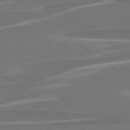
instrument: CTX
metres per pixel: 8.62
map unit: lApd
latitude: 79.1781
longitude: -94.3467
